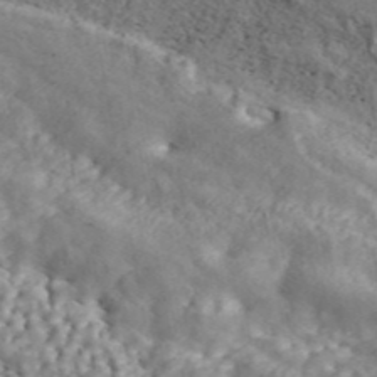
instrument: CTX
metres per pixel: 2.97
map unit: ANa
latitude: 45.6505
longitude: 23.7478
